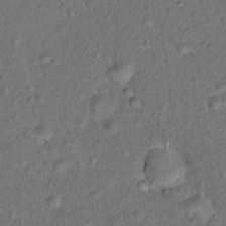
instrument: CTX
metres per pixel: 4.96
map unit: Hto
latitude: 15.1404
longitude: -40.5734
